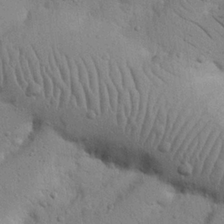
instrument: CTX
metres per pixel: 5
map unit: Nhu
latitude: 22.6112
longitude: -74.7813
